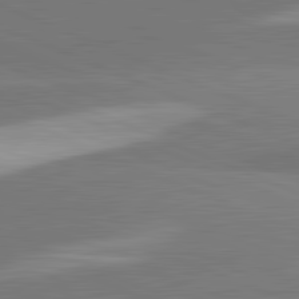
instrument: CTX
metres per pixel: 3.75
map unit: lApd
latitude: 82.3278
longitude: 151.8044
